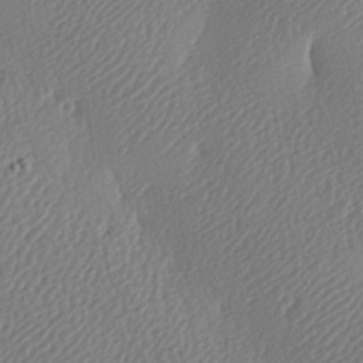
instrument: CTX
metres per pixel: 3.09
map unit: lAa
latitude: -8.9731
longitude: -127.9528
